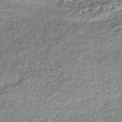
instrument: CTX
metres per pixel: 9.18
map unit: lHb
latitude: -36.8786
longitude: 65.5021
